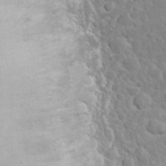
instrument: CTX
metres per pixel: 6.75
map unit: eHh
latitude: 32.2900
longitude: -62.8569
